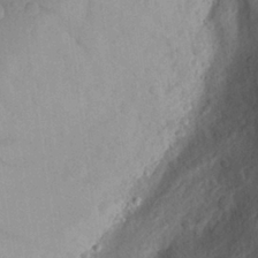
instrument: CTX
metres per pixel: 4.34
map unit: Aa
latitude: 25.7260
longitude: -146.2901
